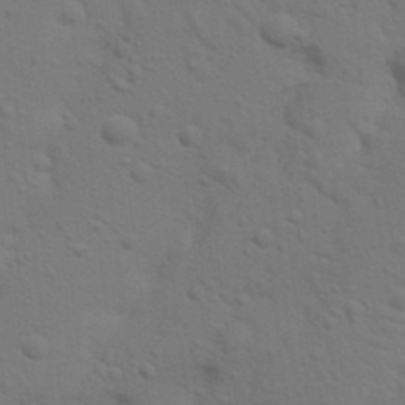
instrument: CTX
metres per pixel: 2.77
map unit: Nhu
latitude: 23.0269
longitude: -73.2159
